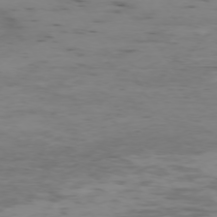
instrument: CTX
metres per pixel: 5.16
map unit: Ap
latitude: -75.2943
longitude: -79.1026
